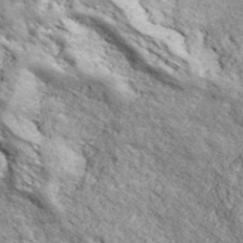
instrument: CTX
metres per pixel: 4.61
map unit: ANa
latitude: 43.2537
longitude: -88.1767
